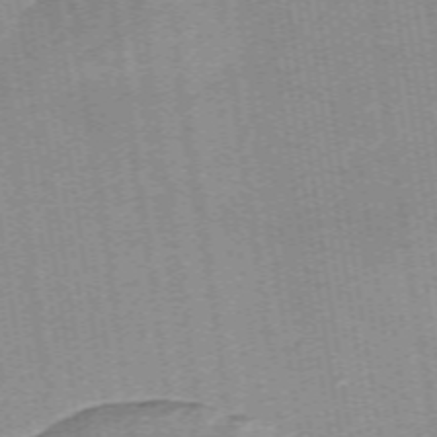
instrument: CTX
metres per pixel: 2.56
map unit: Nve
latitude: -57.4454
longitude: 58.5573
